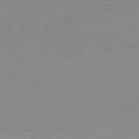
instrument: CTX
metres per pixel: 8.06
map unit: Ap
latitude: -76.4818
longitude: -63.6505
